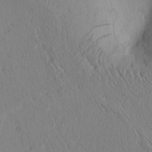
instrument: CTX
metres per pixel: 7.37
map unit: lAvf
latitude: 5.7261
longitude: 159.5966
